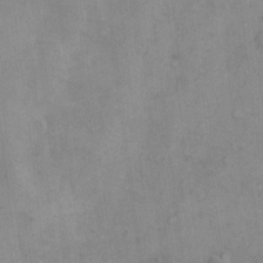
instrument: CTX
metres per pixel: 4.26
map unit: Hto
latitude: 5.1025
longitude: -60.9324
